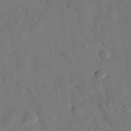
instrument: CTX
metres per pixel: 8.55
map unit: eHh
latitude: 26.6491
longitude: -77.2537
